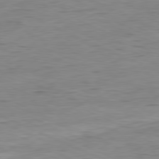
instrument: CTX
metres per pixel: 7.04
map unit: Ap
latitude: -80.9542
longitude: -81.4048
